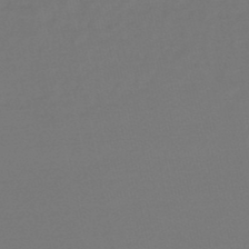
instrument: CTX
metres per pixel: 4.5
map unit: lHb
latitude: -47.9178
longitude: 64.9164
